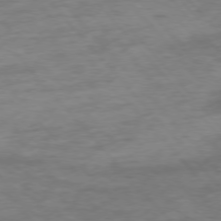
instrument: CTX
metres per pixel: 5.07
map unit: Ap
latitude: -76.4629
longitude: -70.2144
